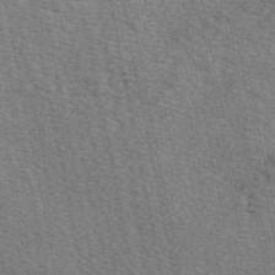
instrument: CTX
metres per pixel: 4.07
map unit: eAb
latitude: 50.3278
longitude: 107.5022
